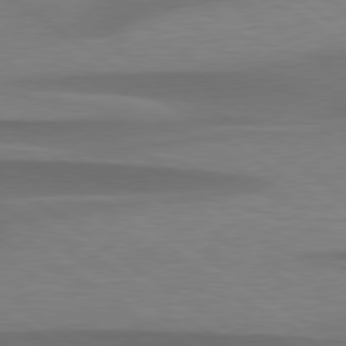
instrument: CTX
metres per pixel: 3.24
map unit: lApd
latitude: 79.2537
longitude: -94.7813
